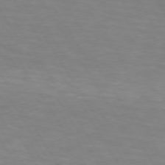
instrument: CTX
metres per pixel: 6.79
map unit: lApd
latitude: 73.8962
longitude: -53.2159
